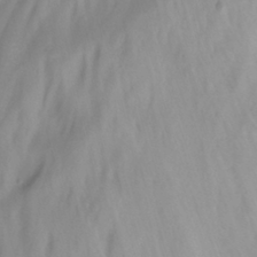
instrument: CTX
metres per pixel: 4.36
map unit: Nhu
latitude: -13.0109
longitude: -64.1200
